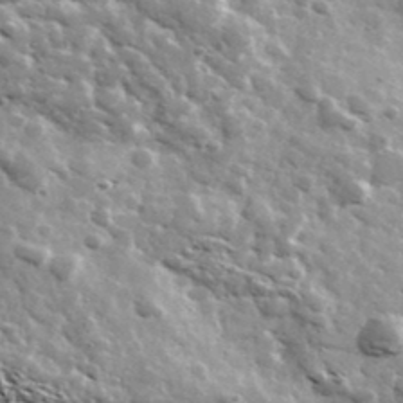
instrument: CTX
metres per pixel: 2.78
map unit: Ave
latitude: 38.2711
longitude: -108.1200
